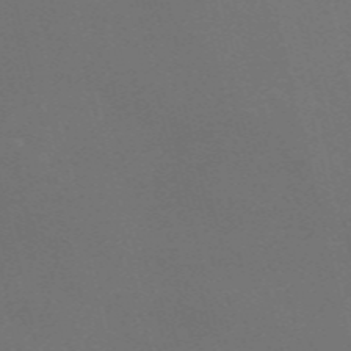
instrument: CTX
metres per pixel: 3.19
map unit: Nve
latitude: -59.0297
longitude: 63.3887
